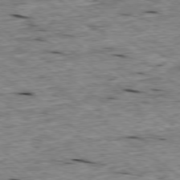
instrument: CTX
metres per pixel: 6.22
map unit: Ap
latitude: -78.8975
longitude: -88.3846
